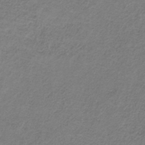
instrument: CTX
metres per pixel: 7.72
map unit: HNb
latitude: -33.2376
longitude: 58.1983
